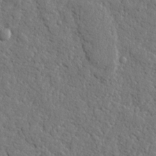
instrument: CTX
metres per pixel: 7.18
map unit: lHvf
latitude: 23.5371
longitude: 143.2564
